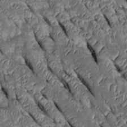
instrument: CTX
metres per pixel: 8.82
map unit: Htu
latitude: 0.7246
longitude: 148.2173
